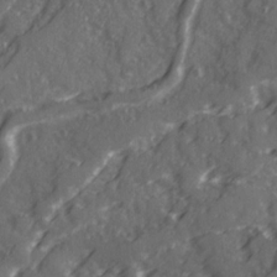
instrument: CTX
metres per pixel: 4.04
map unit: Ave
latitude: 20.8380
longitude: -131.5560
